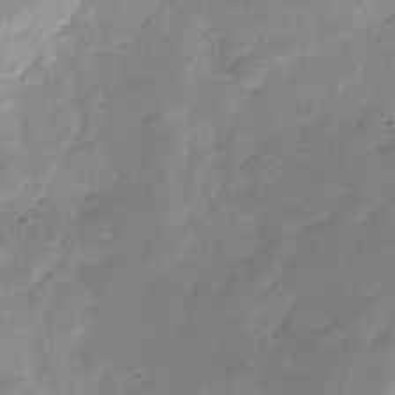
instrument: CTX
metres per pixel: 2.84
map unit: Hve
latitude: -31.1053
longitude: 92.6518
